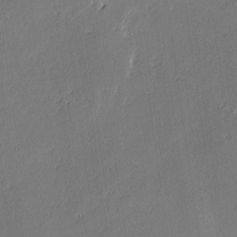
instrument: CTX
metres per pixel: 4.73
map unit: lAvf
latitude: -2.4251
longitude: -107.1781
